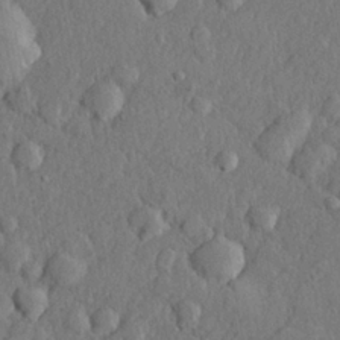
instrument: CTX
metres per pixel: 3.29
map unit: lHvf
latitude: 22.4034
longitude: 143.8800
